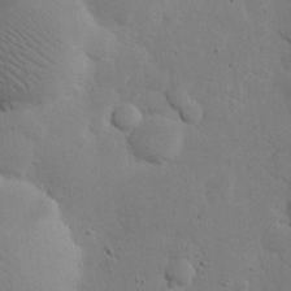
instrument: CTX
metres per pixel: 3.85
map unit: eHh
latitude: 24.3845
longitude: -71.9906
